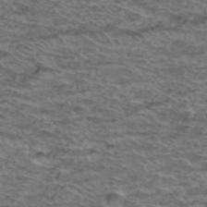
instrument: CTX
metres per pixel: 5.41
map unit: Hto
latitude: 38.1578
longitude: -44.1578
